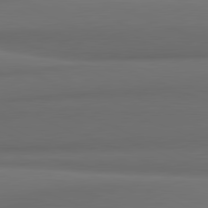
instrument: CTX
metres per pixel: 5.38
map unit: lApd
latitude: 81.7450
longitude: 171.3699
